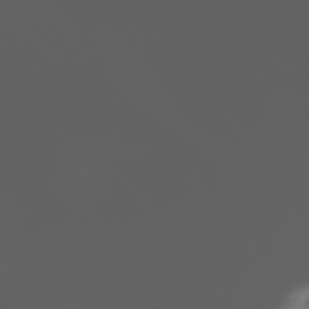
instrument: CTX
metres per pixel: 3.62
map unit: Nhe
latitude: -34.8030
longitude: -144.4790
